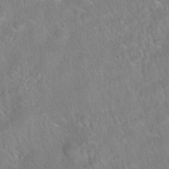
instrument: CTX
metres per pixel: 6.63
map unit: Hto
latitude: 21.6694
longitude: -52.0444
